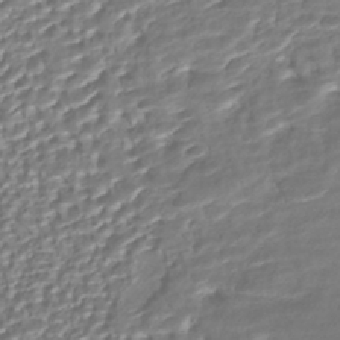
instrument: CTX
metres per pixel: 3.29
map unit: HNhu
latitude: -42.8785
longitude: 107.4644
